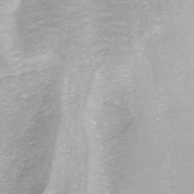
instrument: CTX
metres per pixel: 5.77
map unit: ANa
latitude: -44.5196
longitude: 105.4643
